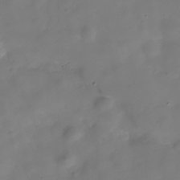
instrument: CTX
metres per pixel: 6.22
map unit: Hve
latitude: -30.5951
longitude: 94.8030
